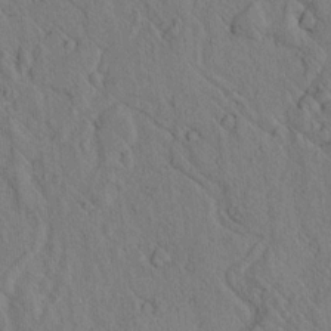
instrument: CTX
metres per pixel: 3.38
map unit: lAvf
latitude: 7.3482
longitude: 160.3306
